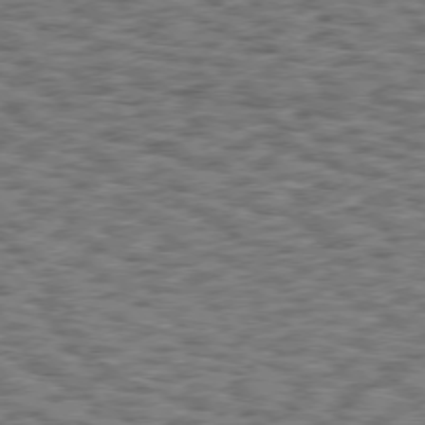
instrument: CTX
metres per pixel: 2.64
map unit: Hpe
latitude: 75.5749
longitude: -134.2900
